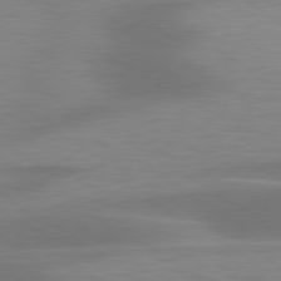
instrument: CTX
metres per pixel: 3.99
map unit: lApd
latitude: 79.5560
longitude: -93.0080
